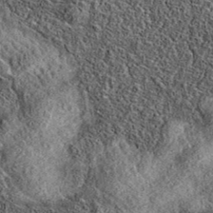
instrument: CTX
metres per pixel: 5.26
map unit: eAb
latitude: 36.9325
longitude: 108.8786
